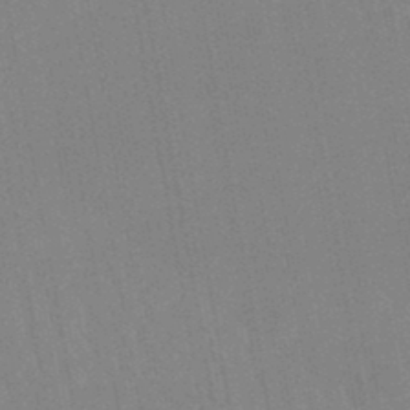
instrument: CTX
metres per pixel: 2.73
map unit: lHb
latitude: -45.9556
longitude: 78.4629
